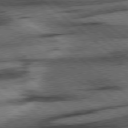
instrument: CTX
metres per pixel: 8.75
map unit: Hpe
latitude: 78.3845
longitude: -153.8206
